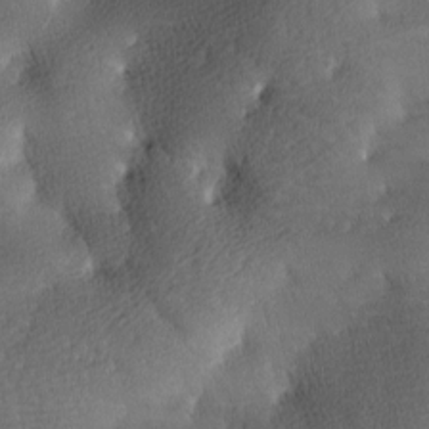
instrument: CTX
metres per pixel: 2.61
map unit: lAa
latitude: -9.7478
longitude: -124.8758
